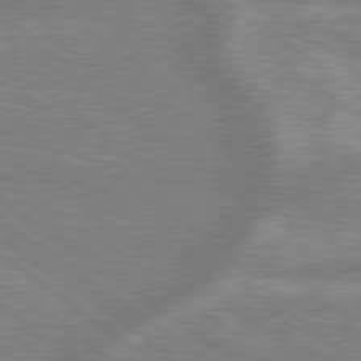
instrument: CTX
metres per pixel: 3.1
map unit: lApd
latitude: 78.8758
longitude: -159.5938
